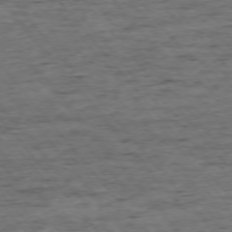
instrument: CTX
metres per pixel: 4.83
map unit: Ap
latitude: -75.7100
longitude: -90.5357
